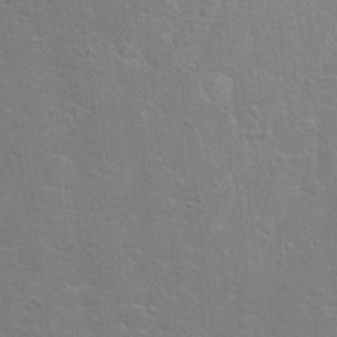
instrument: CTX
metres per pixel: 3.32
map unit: Hto
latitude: 19.1781
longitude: -43.9717
